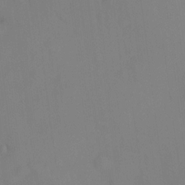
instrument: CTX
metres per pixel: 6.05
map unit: HNhu
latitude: 13.5371
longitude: 13.8989
